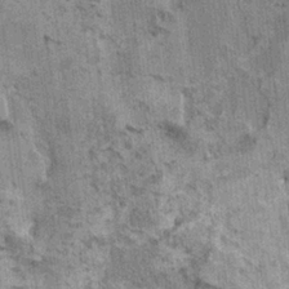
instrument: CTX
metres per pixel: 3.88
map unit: HNhu
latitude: 3.5182
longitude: 4.8975
